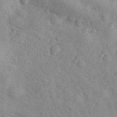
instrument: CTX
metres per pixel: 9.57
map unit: eHh
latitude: 30.5546
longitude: -70.7057
